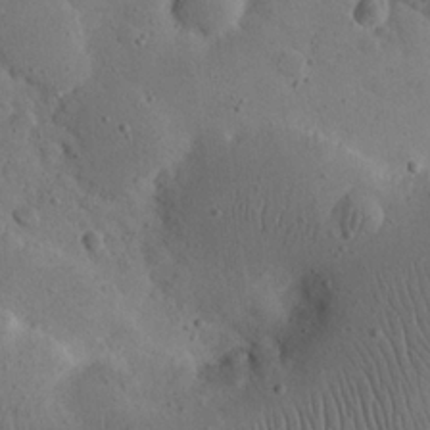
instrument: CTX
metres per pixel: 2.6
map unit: eHh
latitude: 24.0822
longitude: -67.6882
